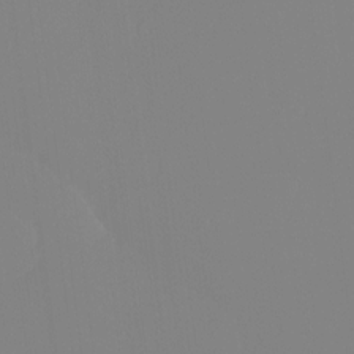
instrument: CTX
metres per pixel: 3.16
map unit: Ht
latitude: -14.2173
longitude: -51.6693
